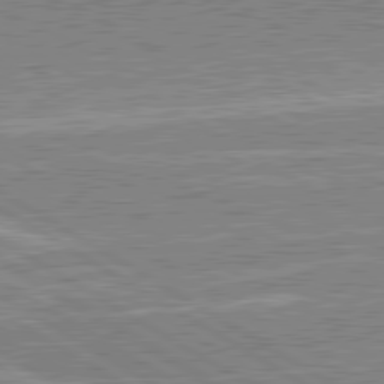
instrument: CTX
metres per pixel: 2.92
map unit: lApd
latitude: 80.6301
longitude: 143.5399
